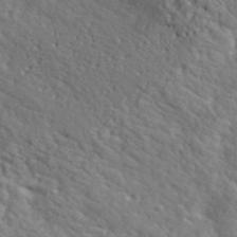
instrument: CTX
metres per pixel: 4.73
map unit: lHvf
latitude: 37.4616
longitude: -87.4993
